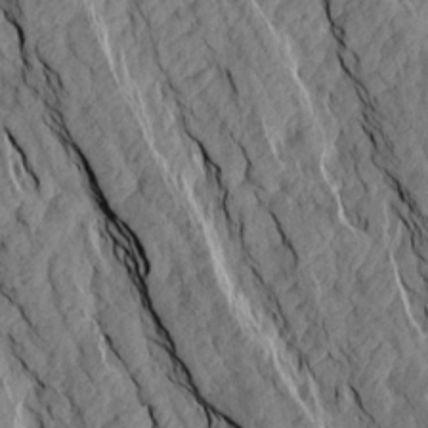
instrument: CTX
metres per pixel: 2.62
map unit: Aa
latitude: 17.9528
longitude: -145.5560
